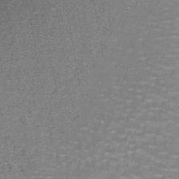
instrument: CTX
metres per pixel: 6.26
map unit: lHb
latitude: -41.4832
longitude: 58.1605
